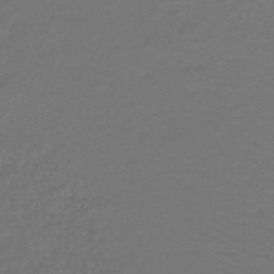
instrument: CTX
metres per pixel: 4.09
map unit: lHb
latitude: -43.7288
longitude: 69.7666
